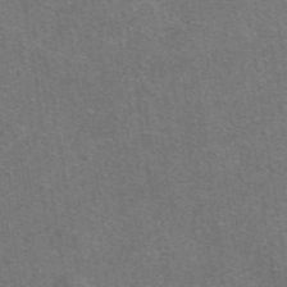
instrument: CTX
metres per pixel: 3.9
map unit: eAb
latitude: 48.1767
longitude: 115.1053
